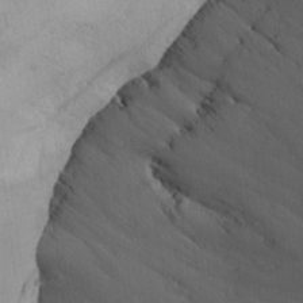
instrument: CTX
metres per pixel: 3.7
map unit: Aa
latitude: 25.2914
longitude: -131.4616
